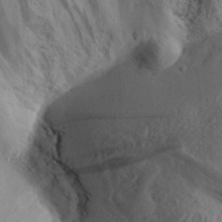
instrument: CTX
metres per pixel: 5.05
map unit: Aa
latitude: 31.5938
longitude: -141.8016
